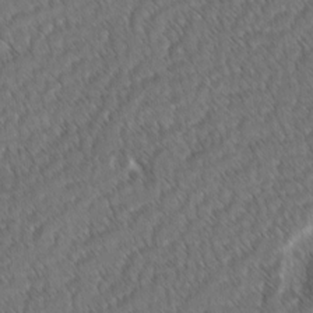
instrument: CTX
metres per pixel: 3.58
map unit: lAvf
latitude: -3.1431
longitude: -114.2144
